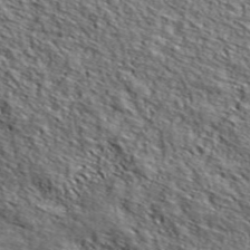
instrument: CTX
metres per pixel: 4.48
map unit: lHvf
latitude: 39.0647
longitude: -86.7813
